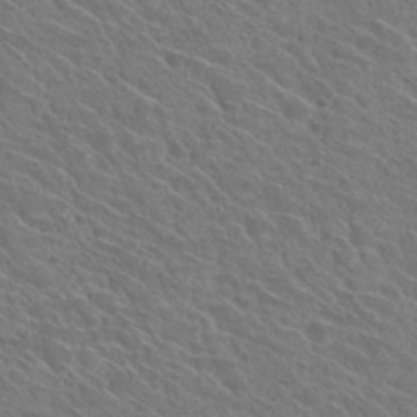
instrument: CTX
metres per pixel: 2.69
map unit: Hto
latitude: 30.8758
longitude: -47.1215
